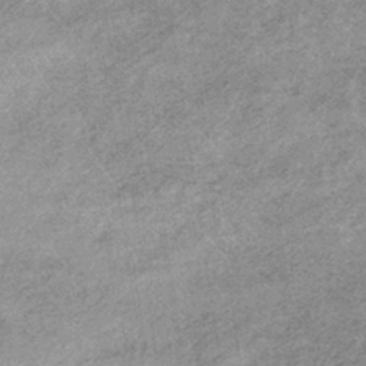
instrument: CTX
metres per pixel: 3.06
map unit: lHb
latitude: -36.2550
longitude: 65.8612
